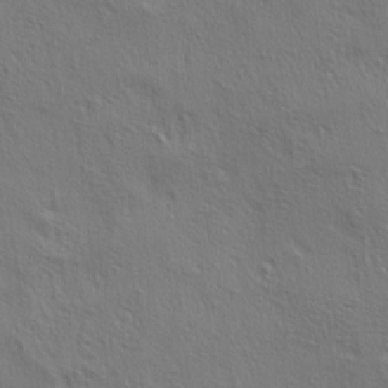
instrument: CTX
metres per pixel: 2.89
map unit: lAa
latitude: 5.0269
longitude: -113.0836
